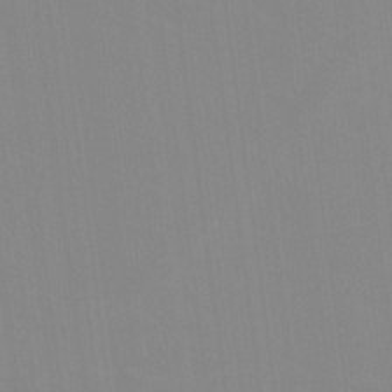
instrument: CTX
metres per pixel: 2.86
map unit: lAvf
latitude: 16.0633
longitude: -128.9702
